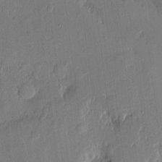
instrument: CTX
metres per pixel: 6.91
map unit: eHh
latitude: 5.0458
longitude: -73.0081
